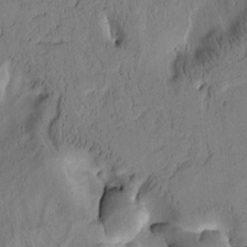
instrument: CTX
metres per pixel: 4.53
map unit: Htu
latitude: -2.5006
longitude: 167.6344
